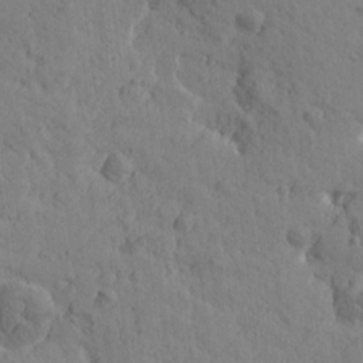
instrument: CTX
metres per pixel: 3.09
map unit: Htu
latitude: -1.3132
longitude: -175.6505
